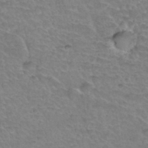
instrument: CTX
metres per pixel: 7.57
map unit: Hto
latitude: 34.8191
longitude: -44.4979
